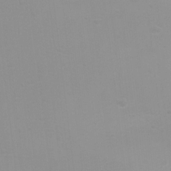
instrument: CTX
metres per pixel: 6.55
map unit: Ht
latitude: 3.4237
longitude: -22.7435
